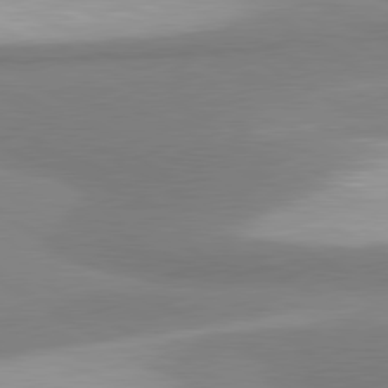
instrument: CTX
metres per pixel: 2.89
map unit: lApd
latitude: 80.4601
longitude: 177.3510
